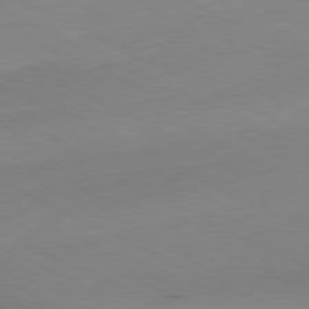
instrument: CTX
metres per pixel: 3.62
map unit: Ap
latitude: -81.2943
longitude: -69.9906
